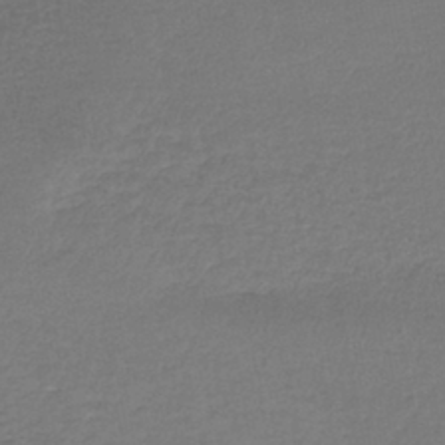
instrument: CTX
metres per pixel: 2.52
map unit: lHb
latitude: -41.6911
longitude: 69.4643
